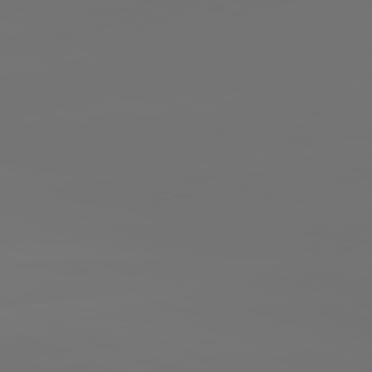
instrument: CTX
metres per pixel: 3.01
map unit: lApd
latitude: 81.8394
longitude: -152.6869
